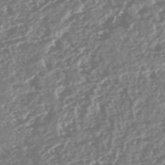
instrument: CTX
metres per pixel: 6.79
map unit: HNhu
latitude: -47.9745
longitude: 31.2187
